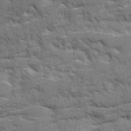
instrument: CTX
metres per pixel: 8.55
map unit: Ave
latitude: 20.5357
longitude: -129.8772
